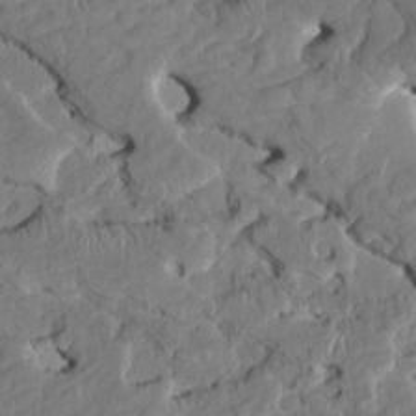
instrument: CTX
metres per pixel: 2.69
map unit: HNhu
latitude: 5.6883
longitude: -5.2915
